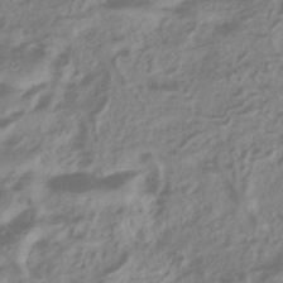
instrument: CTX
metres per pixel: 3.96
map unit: ANa
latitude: -38.1984
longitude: 96.1606
